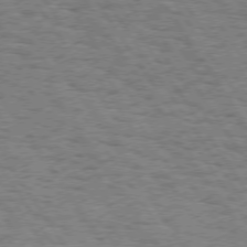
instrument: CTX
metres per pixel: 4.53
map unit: Hpe
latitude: 73.8584
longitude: -138.5357
